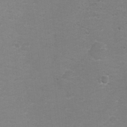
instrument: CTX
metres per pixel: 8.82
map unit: Ht
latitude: 2.8758
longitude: -28.9136
